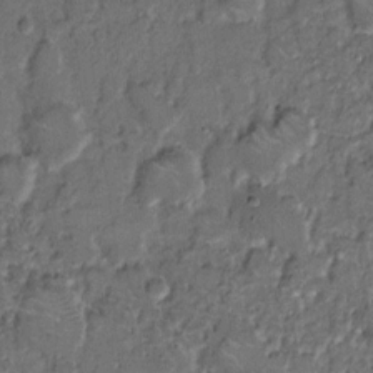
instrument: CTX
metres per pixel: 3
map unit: Hto
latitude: 7.7639
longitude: -62.4034
